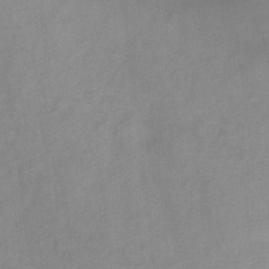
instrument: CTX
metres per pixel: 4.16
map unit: Ht
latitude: -8.0661
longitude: -34.6679
